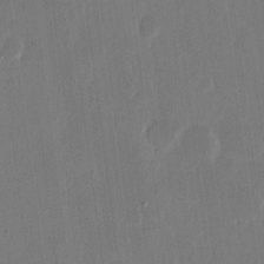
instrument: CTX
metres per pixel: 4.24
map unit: eHh
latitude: 14.9514
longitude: -69.5938
